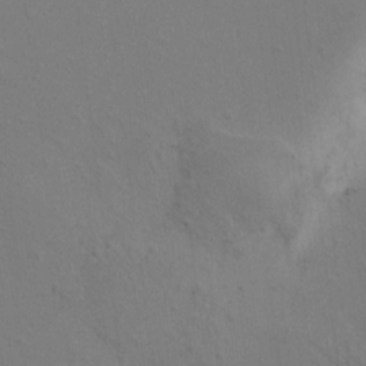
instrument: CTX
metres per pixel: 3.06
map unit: HNhu
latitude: 7.1025
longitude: -0.4790
